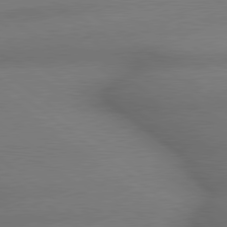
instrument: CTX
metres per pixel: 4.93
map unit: lApd
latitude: 79.4049
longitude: -167.1970
